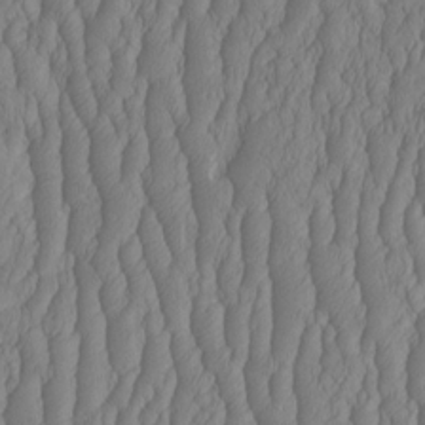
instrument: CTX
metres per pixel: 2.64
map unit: HNhu
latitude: -2.3117
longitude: 13.2754
